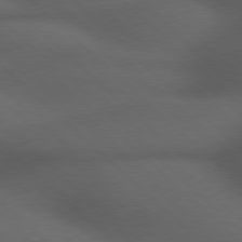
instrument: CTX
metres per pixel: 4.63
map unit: Hpe
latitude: 77.5182
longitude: -150.2900
